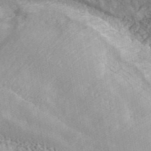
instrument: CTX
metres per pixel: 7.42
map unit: ANa
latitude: 45.2915
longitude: 27.2942
